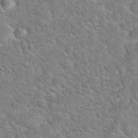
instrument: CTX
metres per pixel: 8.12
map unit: Hto
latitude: 20.7058
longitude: -51.3292
